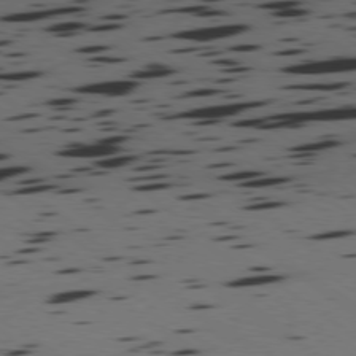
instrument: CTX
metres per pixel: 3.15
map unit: Ap
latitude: -77.7100
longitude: -71.6883
